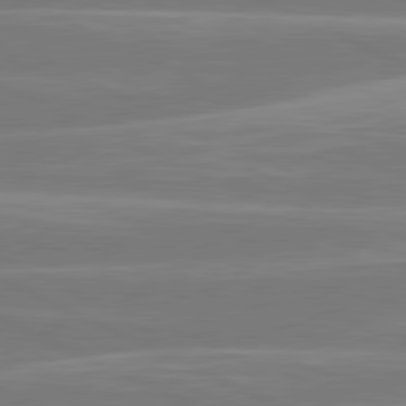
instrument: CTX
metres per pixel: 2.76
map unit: lApd
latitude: 81.2537
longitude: -135.5182
